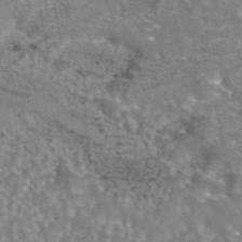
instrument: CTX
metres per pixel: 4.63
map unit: eAb
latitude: 44.4601
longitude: 107.2187
